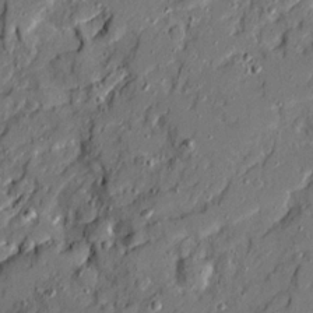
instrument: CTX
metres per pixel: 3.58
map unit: Ave
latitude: 20.3090
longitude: -129.0080
